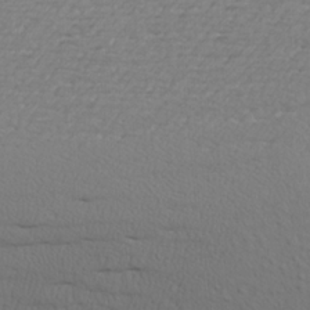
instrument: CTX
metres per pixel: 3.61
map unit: Aa
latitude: 21.8584
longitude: -142.4223
